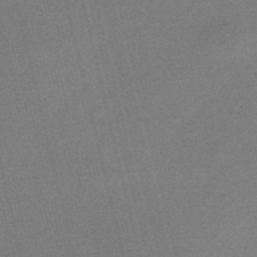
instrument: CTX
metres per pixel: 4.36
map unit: Nve
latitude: -56.6518
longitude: 61.7289
